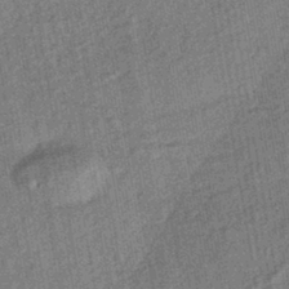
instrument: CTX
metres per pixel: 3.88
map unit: HNhu
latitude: -43.0864
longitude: 98.6896
